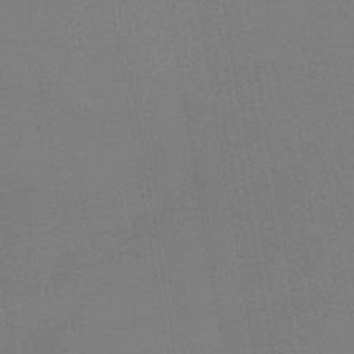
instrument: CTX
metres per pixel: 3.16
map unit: lHb
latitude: -41.7666
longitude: 78.1983
